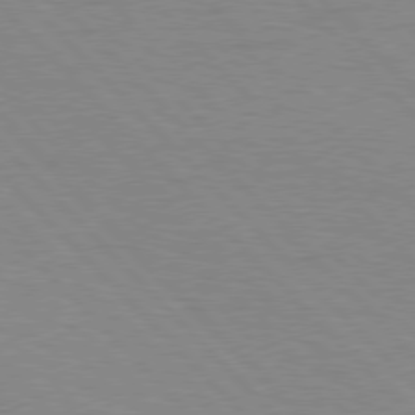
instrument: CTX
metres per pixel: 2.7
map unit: Hpe
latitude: 76.7057
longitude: -154.7246
